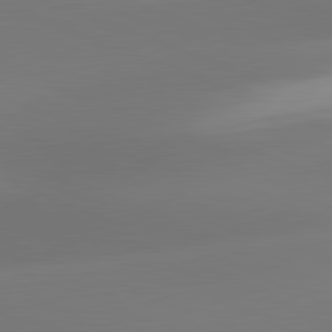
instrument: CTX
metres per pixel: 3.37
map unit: lApd
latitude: 81.5749
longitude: -162.3279
